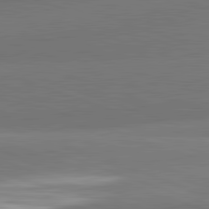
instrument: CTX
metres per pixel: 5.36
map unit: lApd
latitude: 82.3656
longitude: 152.1039
